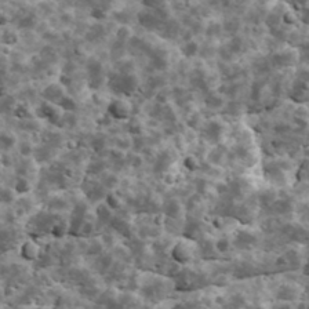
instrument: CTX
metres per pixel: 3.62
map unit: Ave
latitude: 17.7072
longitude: -134.7813
